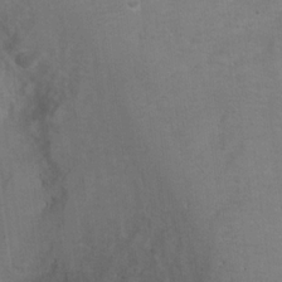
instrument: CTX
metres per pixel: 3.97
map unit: Nhu
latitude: 17.4426
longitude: -32.1011
